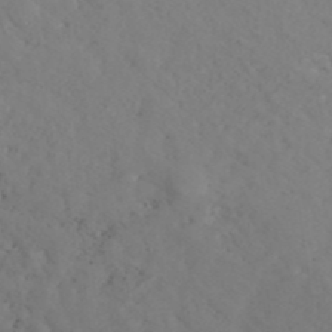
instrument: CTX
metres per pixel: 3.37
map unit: ANa
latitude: 41.2348
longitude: 54.4629
